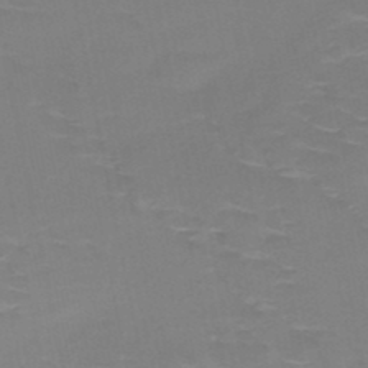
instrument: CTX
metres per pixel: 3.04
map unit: HNb
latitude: -49.1809
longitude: -47.0459
